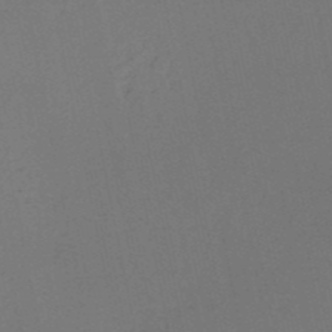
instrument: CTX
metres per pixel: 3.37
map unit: HNb
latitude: -50.7463
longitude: -52.4034
